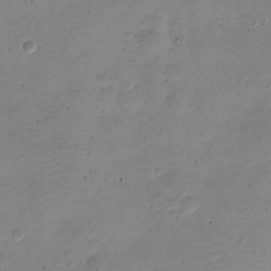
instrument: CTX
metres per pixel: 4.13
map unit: Nve
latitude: -22.5196
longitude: 105.8422
